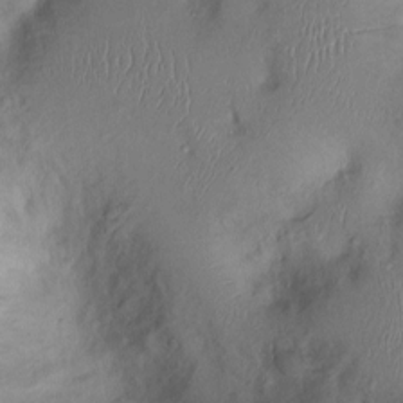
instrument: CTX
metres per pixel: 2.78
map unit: Ht
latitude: 0.4790
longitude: -13.7261
